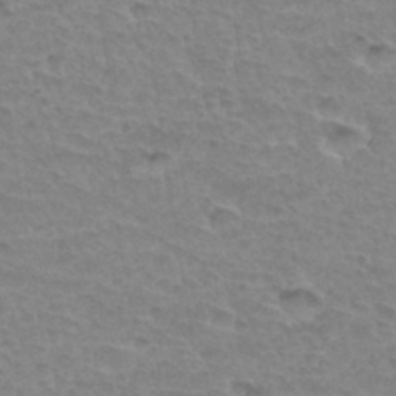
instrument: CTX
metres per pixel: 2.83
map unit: Hto
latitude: 34.2522
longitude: -45.9339
